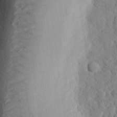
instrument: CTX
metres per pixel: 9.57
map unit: eHh
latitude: 25.8583
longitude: -78.6869
